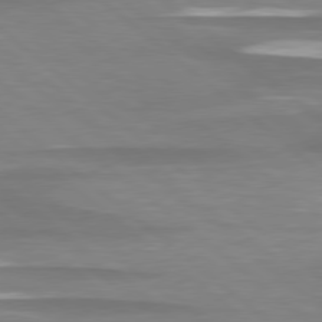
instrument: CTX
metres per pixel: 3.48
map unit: lApd
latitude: 78.9703
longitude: -88.7625
